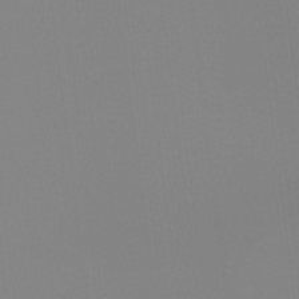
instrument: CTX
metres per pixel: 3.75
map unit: Ht
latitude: -14.6897
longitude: -51.4615
